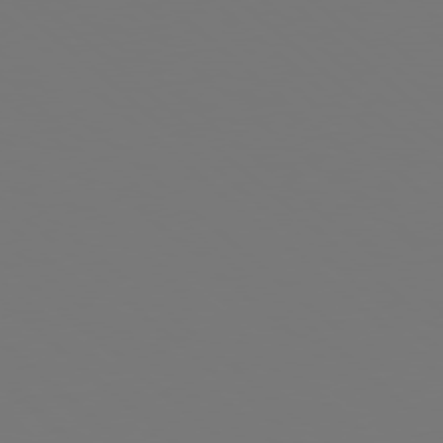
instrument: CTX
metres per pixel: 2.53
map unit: Hpe
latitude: 78.0822
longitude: -163.2915
